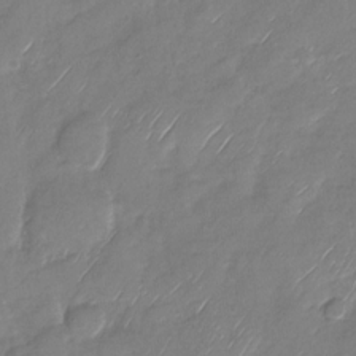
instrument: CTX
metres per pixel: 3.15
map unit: Nhu
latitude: -28.3684
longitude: -62.2523
